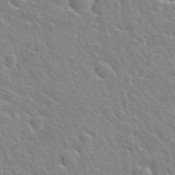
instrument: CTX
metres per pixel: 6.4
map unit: Hto
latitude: 36.0444
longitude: -49.2915
